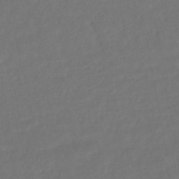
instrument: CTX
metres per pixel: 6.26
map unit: HNhu
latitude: -45.5399
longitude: 103.2376
